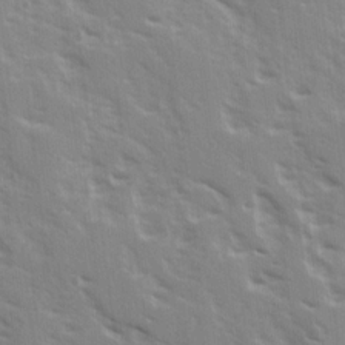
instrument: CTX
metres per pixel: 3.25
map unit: Ave
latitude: 15.4049
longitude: -130.5546
